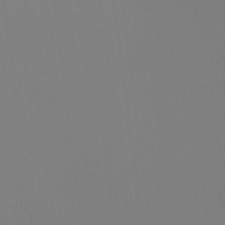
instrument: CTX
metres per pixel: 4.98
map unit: Htu
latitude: -13.1242
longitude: -70.0633
